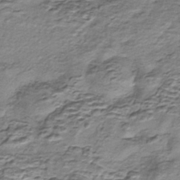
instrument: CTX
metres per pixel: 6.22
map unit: eHh
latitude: -42.8785
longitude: 116.8219
